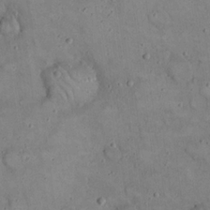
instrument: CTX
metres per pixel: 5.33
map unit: eHh
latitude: 20.7624
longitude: -59.7828
